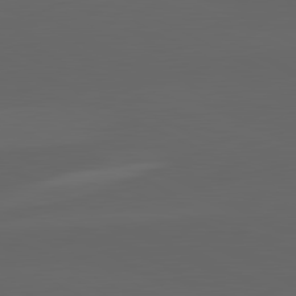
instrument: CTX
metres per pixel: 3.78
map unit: lApd
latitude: 82.0822
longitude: 129.9367
